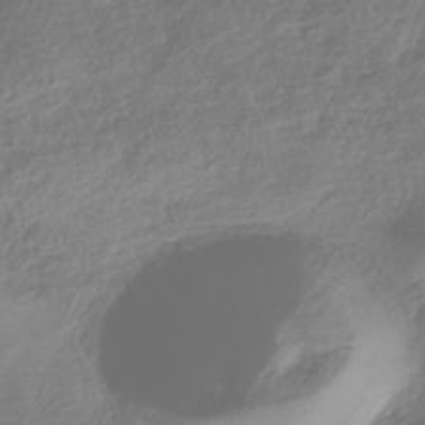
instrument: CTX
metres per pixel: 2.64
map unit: HNhu
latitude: -40.2172
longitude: 104.4818
